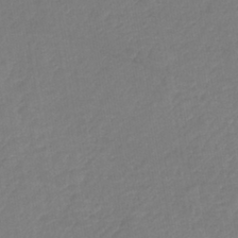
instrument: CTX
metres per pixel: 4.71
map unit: eHb
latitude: -41.5588
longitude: 81.4644
